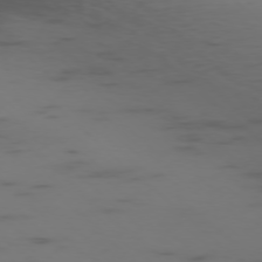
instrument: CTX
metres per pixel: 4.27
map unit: Ap
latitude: -76.9164
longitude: -67.3859
